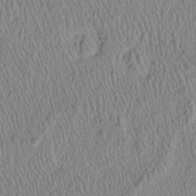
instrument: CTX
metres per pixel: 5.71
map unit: Htu
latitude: -6.1983
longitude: 152.9352
